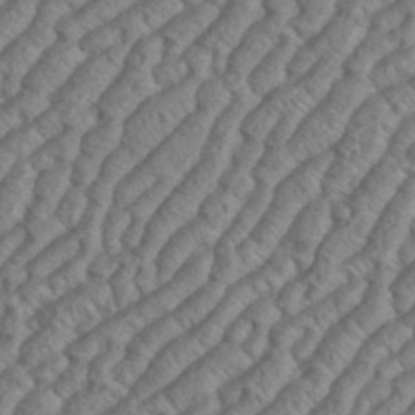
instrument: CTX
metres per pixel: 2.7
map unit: eHh
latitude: 37.2159
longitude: -137.4805
